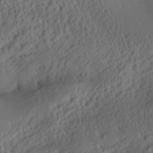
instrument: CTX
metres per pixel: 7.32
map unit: Aa
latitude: 29.0647
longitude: -135.9339
